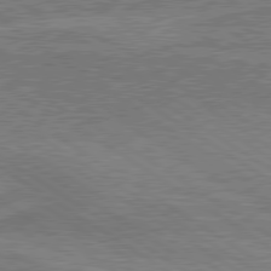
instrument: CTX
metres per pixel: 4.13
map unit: lApd
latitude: 79.6127
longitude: 170.5385
